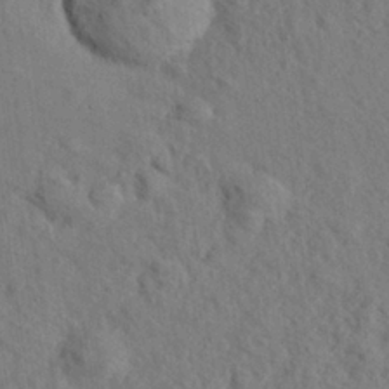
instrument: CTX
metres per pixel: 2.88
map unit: eHh
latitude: 24.4034
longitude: -80.5546
